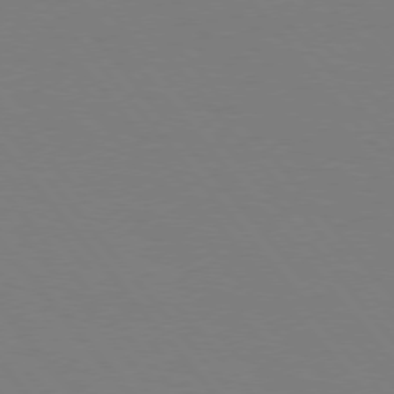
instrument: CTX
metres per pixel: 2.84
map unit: Hpe
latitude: 75.9717
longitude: -141.1781
